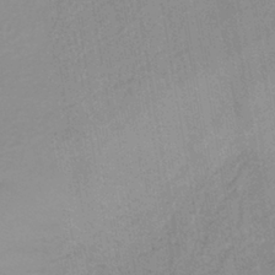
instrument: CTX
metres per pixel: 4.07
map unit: lHb
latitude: -40.3684
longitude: 60.4440
